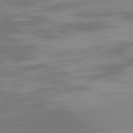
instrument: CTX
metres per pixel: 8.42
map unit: Ap
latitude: -76.5007
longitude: -75.2159
